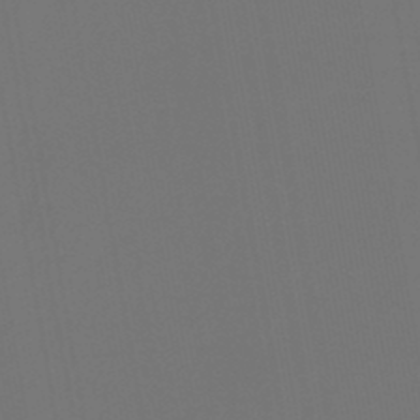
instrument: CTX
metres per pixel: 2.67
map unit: lHb
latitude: -47.5588
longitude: 71.3699
